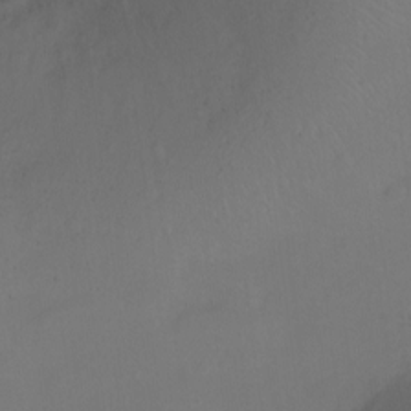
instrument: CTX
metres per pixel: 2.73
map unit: Ht
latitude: 0.0444
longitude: -35.1970
